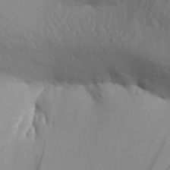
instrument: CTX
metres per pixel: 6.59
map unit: Aa
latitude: 30.6491
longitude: -133.4804
